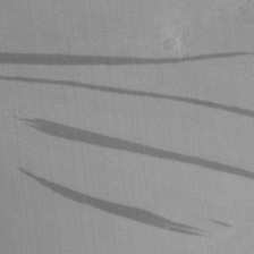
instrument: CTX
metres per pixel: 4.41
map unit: Aa
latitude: 27.8961
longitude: -136.8380
